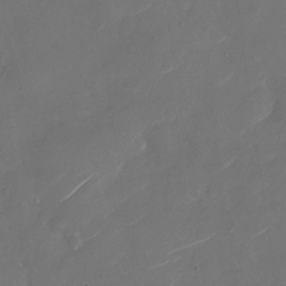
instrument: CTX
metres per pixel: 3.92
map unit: Nhu
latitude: -28.2740
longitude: -73.1404
